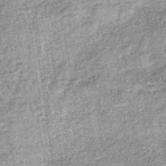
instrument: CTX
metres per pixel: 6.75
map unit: lHb
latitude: -36.0661
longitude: 66.1228
